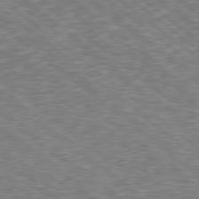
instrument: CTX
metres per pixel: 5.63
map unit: Hpe
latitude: 78.5546
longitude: -170.4790
